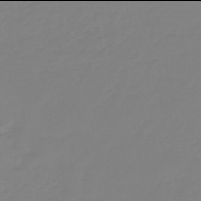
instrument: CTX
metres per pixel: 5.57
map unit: eHb
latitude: -46.0094
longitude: 82.7841
